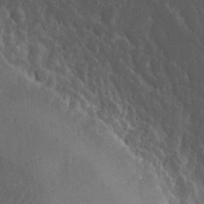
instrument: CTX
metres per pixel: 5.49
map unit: eHh
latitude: 22.8758
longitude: -68.0444
